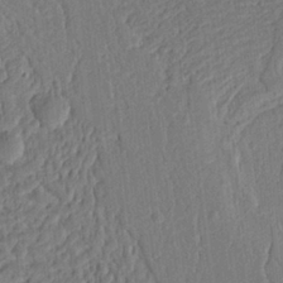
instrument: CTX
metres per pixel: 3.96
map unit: Ht
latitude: 9.7072
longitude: -76.2144
